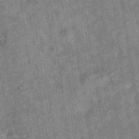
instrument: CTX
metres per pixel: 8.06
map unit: eAb
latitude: 35.7449
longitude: 114.9164
